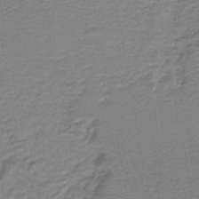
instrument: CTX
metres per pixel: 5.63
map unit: HNb
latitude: -43.8233
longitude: 52.0661
